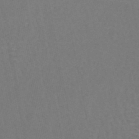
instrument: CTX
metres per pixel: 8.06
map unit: lHb
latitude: -47.4265
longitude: 75.2754
